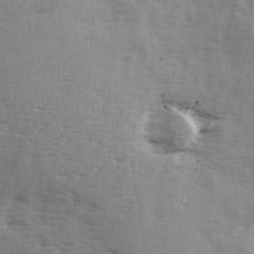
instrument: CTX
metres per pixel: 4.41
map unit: Ave
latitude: 2.2333
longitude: -110.8947
